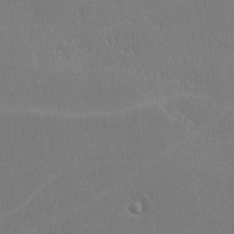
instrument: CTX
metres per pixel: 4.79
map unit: lHvf
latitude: -11.4643
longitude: -101.1781
